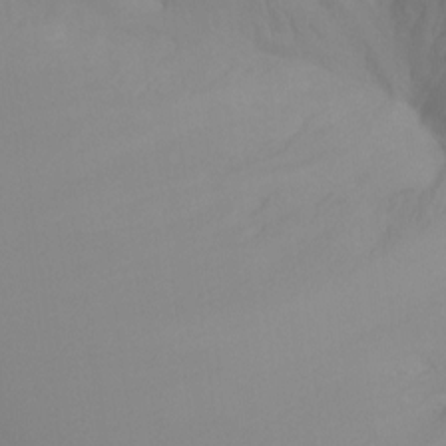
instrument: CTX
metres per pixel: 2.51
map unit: Ht
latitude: -8.9164
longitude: -33.2726
